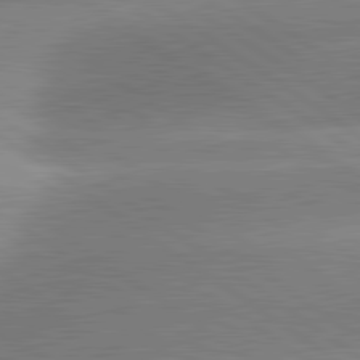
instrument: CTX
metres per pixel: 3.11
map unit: lApd
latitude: 81.5182
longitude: -157.6504
